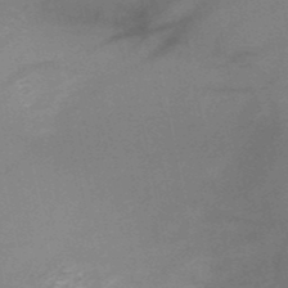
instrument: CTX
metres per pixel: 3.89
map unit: HNb
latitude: -50.6707
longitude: -42.5735
